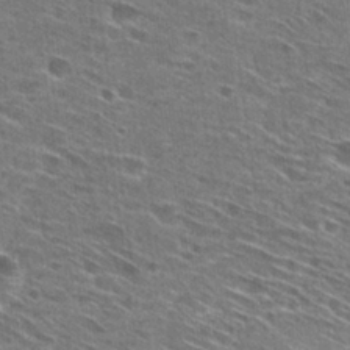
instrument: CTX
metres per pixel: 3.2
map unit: Hto
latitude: 28.7057
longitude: -46.2712
